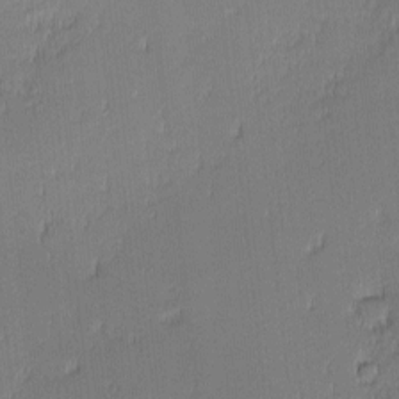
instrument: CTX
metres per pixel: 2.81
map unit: eHh
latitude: -2.8596
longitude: -82.5167
